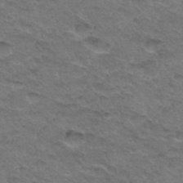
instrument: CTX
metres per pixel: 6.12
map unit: Hto
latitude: 32.9514
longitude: -48.4034
